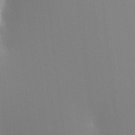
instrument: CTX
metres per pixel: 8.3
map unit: HNhu
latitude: 5.7639
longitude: 4.0283
